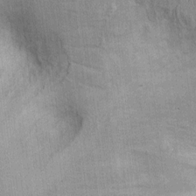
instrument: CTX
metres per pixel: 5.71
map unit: Ht
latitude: -2.3117
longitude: -14.0633
